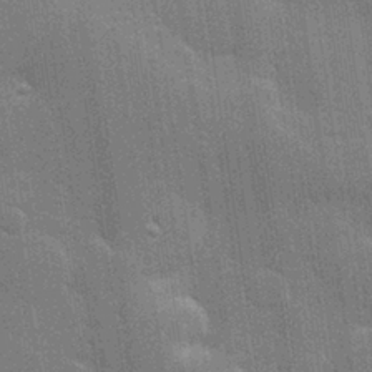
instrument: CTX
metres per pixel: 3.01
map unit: Hve
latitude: 28.4412
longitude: -93.1214
